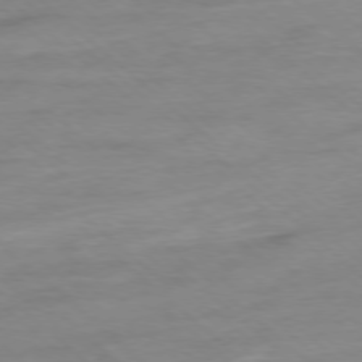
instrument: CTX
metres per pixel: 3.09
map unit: Ap
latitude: -77.9556
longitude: -97.3104
